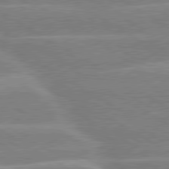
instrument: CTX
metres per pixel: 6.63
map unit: lApd
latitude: 80.1956
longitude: -131.1781
